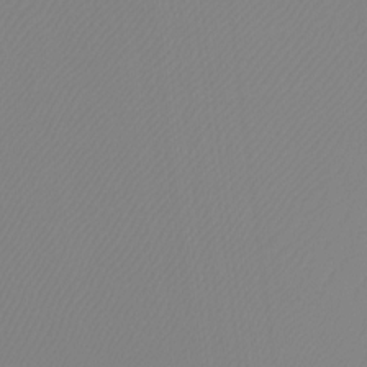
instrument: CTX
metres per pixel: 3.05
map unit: Htu
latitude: -12.9920
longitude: -48.6113
